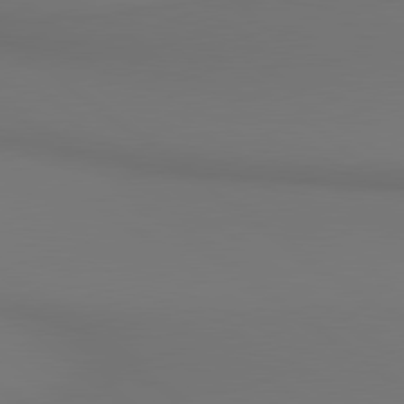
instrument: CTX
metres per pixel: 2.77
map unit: lApd
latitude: 80.5735
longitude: 153.8989
